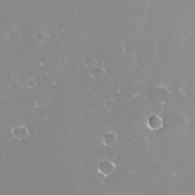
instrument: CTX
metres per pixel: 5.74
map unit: Nve
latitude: -18.5385
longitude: -59.9150
